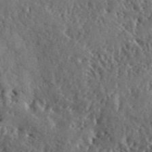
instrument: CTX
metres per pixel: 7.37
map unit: lHvf
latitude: 41.8961
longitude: -89.2726
